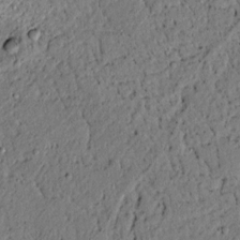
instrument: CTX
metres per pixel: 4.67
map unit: lAvf
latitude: 4.5735
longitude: 167.1620
